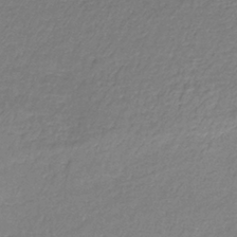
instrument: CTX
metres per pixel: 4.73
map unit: HNb
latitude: -34.9542
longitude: 52.1983
